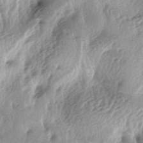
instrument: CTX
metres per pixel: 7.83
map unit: lAa
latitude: -4.6518
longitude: -125.4426
